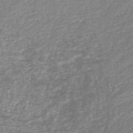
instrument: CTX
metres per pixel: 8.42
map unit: HNb
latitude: -48.9731
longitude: 58.6707
